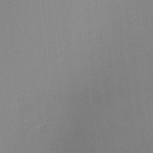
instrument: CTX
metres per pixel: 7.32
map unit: lAa
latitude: 2.4601
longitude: -115.7449
